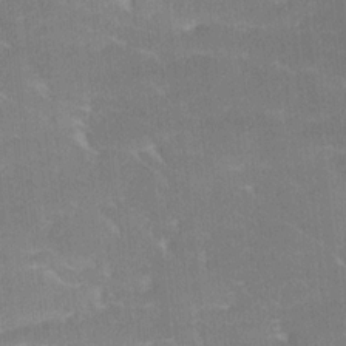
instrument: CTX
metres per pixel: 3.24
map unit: Ave
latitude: 18.1766
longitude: -137.2915
